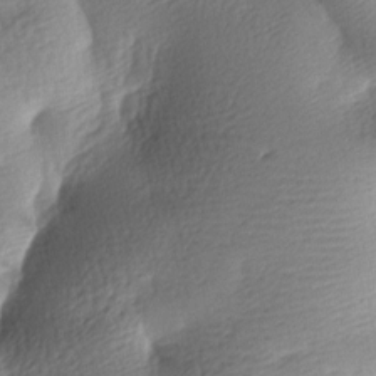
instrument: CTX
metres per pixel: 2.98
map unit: lAa
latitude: -8.4818
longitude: -127.1025
